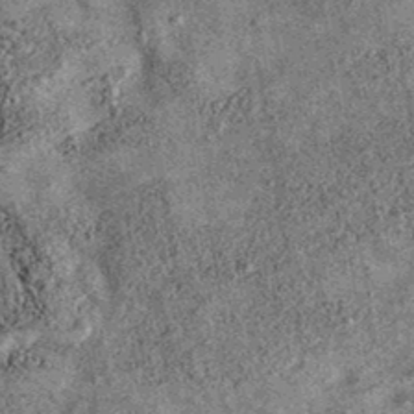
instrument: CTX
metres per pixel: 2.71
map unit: eAb
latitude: 36.3278
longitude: 107.3321
